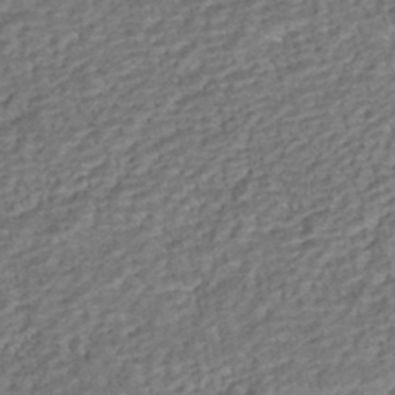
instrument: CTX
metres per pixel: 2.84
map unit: HNhu
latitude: -42.1605
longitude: 107.7667
